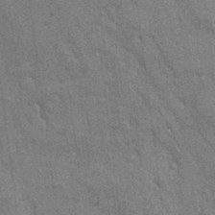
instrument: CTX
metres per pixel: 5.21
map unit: Nhu
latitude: -0.4629
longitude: -15.6316
